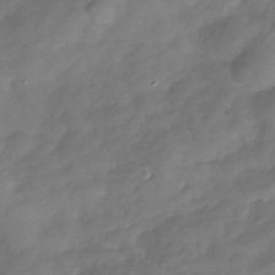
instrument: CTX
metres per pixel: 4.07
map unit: Hve
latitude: -31.9178
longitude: 95.0108
